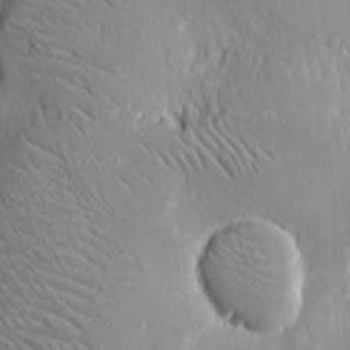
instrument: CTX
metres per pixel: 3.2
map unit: eHh
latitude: 13.1970
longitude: -71.6505
